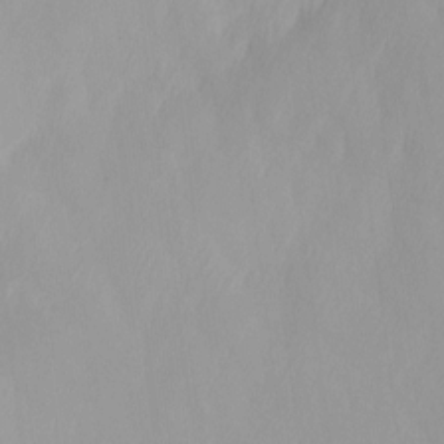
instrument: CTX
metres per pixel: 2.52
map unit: Ave
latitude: 13.0081
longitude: -105.6127
